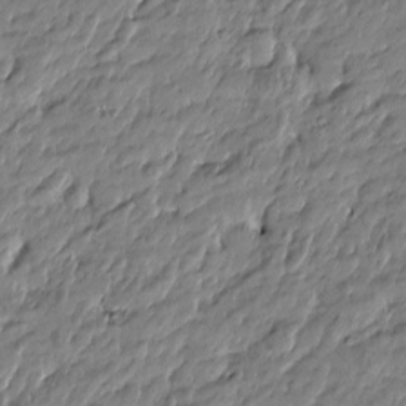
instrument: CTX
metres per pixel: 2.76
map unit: Htu
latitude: -5.1998
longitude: 177.3321
